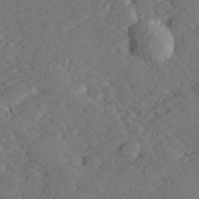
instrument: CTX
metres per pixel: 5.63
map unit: lHvf
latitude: 26.4601
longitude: 143.8233
